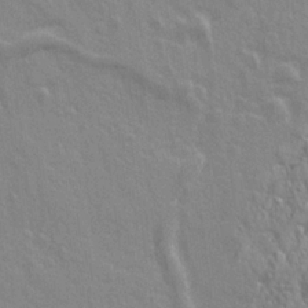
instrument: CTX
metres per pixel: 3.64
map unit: Ave
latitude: 20.7813
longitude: -133.2159
